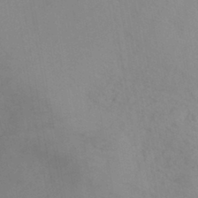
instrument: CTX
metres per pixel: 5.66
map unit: eHh
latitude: -42.3117
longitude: -32.2334
